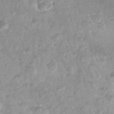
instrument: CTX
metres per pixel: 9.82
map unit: Nhu
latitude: 27.0648
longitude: -63.3104
